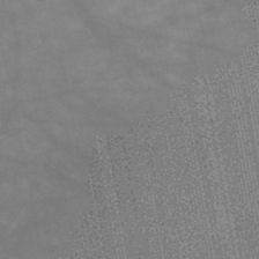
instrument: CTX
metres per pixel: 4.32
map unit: HNb
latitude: -49.3321
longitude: -38.6490
